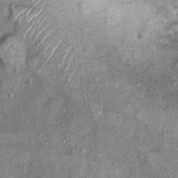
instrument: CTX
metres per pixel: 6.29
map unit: Ht
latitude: 9.6694
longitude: -37.5560
